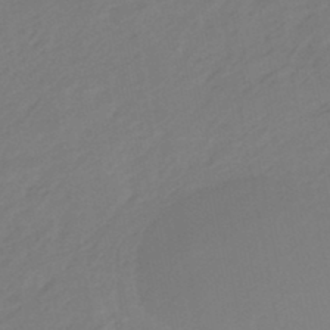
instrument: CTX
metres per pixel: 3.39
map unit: eHb
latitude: -45.9556
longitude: 89.0486
